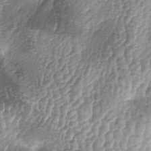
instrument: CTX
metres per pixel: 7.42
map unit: lAa
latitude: -5.8233
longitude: -128.2522
